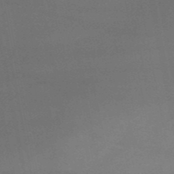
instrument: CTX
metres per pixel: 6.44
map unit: HNb
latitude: -51.5966
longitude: -39.2159
